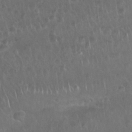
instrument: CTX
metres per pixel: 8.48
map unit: Nhu
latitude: 27.5938
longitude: -62.9514
